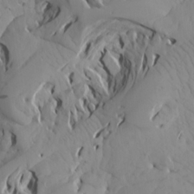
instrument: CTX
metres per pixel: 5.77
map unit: Aa
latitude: 17.7072
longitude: -143.9717
